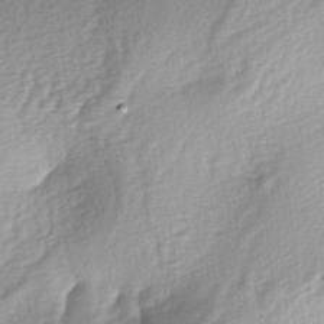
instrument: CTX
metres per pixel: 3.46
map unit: lAa
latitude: -4.2928
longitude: -127.6127
